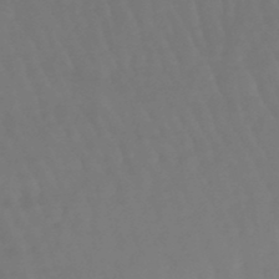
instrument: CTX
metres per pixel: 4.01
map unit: lHb
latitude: -47.3698
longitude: 79.2754
